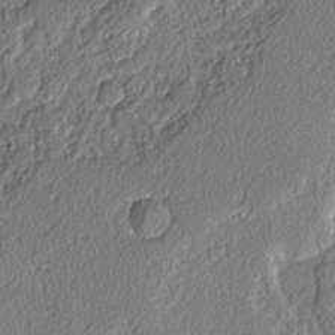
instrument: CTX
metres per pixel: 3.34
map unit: lAvf
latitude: -3.0675
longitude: -109.0647
